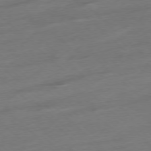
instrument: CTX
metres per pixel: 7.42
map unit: Ap
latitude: -77.7478
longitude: -97.8016
